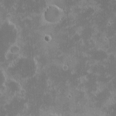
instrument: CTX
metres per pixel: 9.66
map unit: eHh
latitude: -1.3699
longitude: -85.2159
